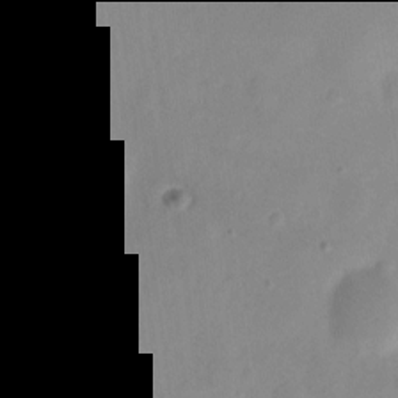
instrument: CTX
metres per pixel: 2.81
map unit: Nve
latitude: -22.0094
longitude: 107.6155
